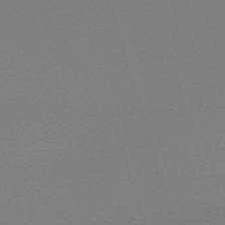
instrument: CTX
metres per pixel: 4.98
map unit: eHh
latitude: -62.8408
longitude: 52.3684
